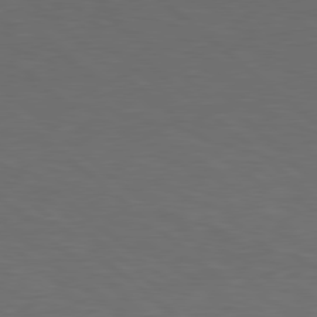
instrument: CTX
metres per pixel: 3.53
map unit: lApd
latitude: 78.4790
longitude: -176.6112
